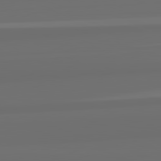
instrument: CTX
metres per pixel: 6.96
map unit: lApd
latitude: 82.7246
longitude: 163.5021
